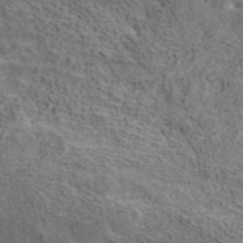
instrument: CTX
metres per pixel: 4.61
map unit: ANa
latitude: 41.8583
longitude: 16.4062
